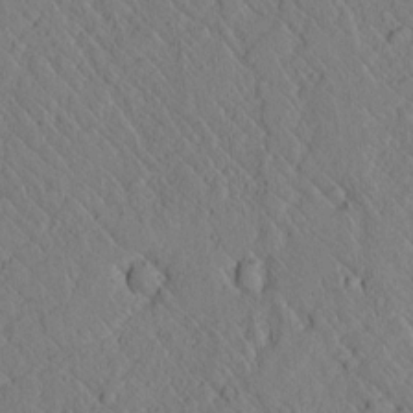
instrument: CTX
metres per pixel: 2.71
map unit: lAvf
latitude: 6.7624
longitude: 159.5588
